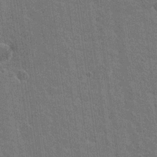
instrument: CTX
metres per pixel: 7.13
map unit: Nhu
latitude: 17.8394
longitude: -30.7247
